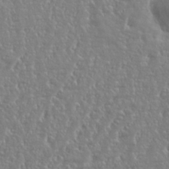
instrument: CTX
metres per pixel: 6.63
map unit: eHh
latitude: 34.7246
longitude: -134.4223
